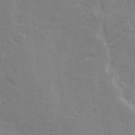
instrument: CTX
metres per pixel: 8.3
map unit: Ave
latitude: 10.1578
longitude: -104.1578
